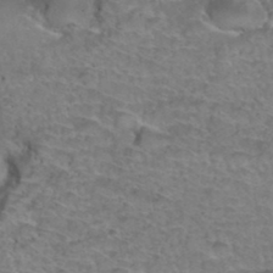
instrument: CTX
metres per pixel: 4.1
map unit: Hto
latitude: 37.0270
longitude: -42.1767
